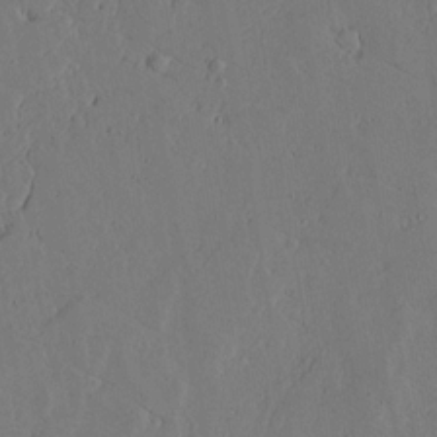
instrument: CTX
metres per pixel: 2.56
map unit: lAvf
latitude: 16.9892
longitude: -126.1011
